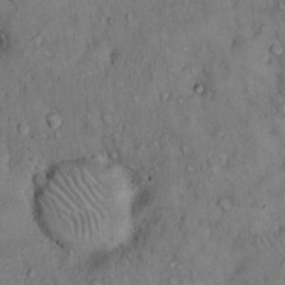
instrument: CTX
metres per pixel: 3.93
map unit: Hto
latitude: 10.9514
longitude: -59.9717
